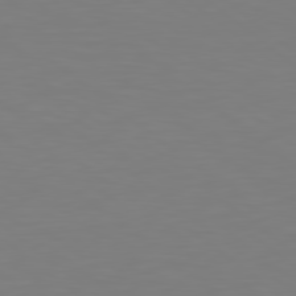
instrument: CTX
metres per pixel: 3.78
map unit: Hpe
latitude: 78.8758
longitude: -174.6868
